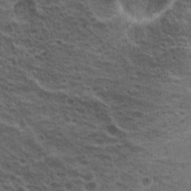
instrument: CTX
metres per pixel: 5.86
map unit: Hto
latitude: 19.8583
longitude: -31.9528
